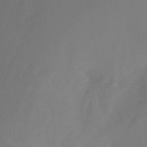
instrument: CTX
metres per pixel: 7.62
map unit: Nhu
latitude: -8.5952
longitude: -52.1011
